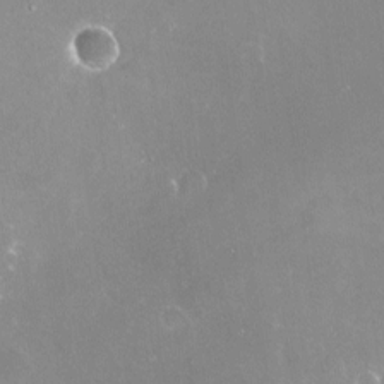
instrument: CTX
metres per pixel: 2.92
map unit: Nve
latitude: -18.4251
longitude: -59.8205
